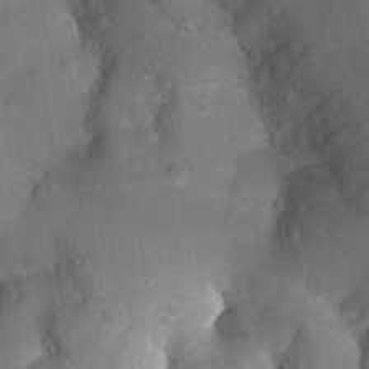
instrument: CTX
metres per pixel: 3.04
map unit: Ht
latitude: 4.8947
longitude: -29.7449
